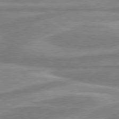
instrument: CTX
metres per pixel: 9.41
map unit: lApd
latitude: 80.4601
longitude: -174.5357
